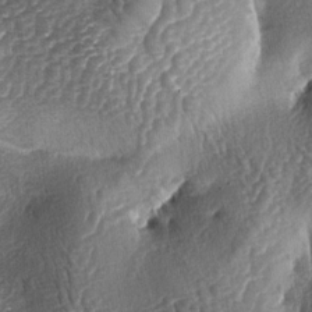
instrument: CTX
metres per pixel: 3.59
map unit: lAa
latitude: -5.4454
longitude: -127.9528
